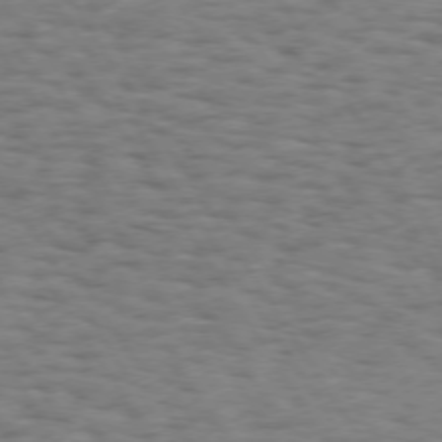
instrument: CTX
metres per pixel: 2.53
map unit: Hpe
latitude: 73.1970
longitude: -140.4034
